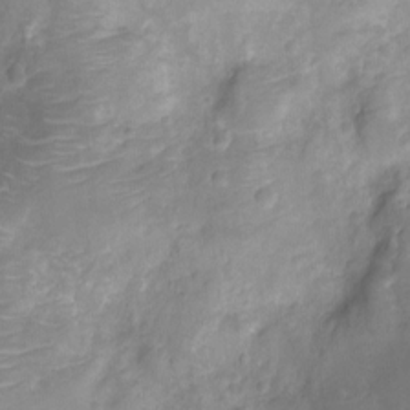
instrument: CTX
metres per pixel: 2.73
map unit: Ht
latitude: -11.2943
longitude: -24.4034
